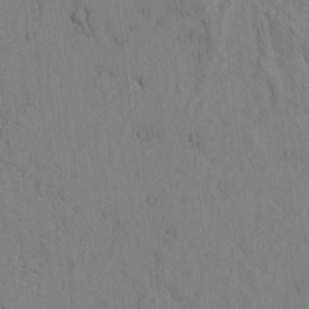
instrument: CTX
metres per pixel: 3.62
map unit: Htu
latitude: -3.5399
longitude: 170.5385
